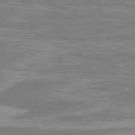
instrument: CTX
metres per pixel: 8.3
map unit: lApd
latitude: 80.6868
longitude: -173.4048
